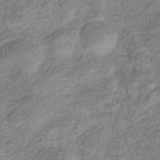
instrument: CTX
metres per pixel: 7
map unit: eHb
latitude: -38.8030
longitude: 79.9745
